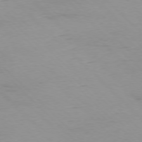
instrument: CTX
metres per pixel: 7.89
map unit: Ap
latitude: -77.3132
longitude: -91.1025
